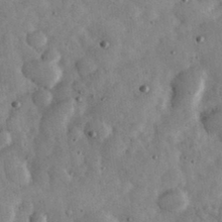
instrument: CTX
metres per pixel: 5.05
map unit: eHh
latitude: 33.9528
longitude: -69.6694
